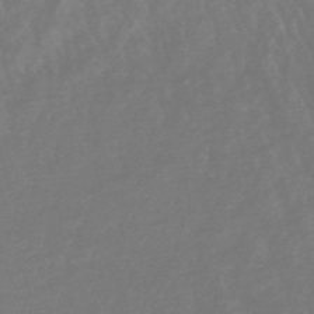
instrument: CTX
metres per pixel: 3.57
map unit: lHb
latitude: -49.2376
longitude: 72.4818
